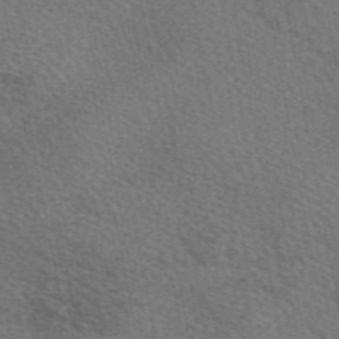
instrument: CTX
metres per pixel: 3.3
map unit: eAb
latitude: 49.5938
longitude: 115.5021
